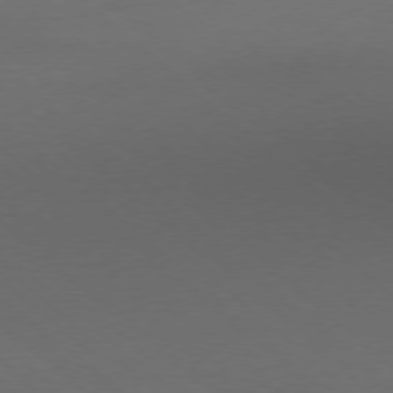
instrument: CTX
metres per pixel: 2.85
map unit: Ap
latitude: -78.4440
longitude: -57.1970
